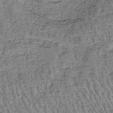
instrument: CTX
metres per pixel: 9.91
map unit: lHb
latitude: -40.7652
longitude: 57.8422
